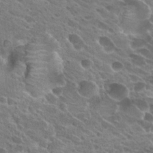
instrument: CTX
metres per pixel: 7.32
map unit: Hto
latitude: 24.2711
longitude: -38.9703
